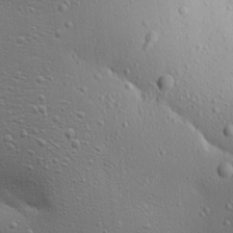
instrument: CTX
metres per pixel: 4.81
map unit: Ave
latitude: 18.0255
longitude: -141.4237
